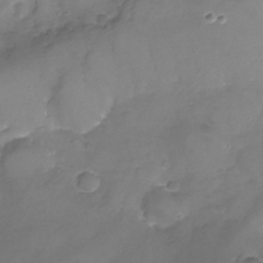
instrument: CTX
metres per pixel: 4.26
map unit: Nhu
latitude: -24.6707
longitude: -56.8380
